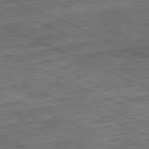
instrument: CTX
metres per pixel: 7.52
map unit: Ap
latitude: -81.2754
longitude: -90.4601
